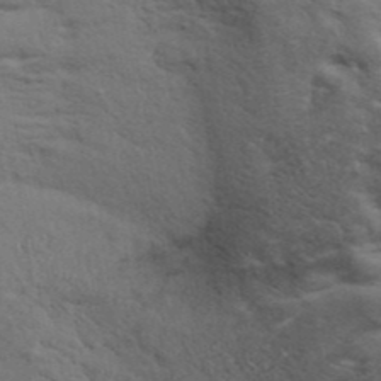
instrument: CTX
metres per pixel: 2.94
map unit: ANa
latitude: 39.3859
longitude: 29.8045
